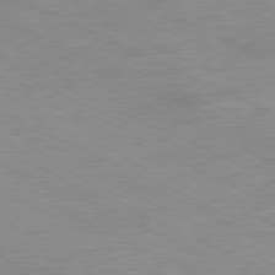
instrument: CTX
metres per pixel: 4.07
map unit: Ap
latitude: -80.7086
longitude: -74.9136
